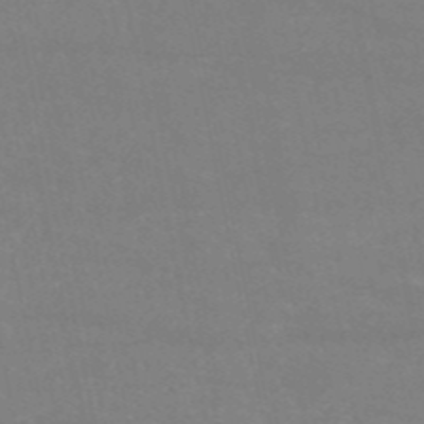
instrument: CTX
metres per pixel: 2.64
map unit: HNb
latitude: -53.6721
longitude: -34.4034
